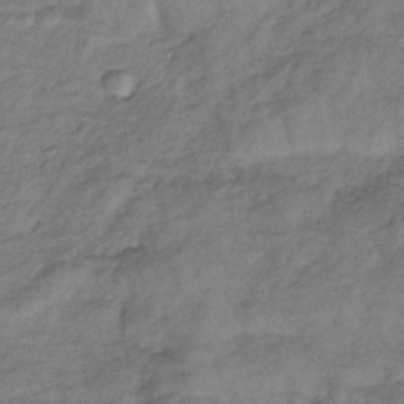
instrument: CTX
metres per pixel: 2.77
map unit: lHb
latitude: -36.9919
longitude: 71.8234
